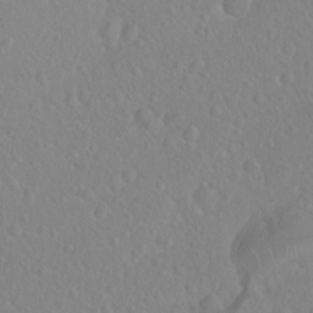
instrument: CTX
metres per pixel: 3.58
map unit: Hto
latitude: -8.1606
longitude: -46.2334
